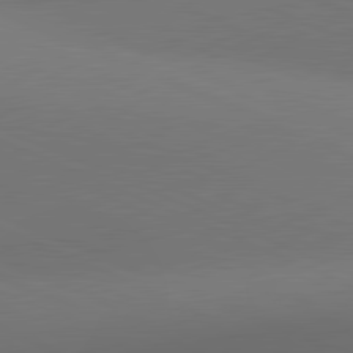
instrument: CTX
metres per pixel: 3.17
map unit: lApd
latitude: 81.3482
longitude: 136.1983
